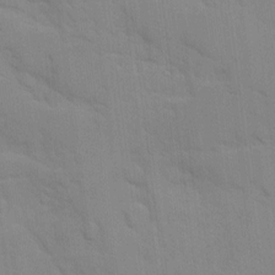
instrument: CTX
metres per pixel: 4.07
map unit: Ave
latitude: 9.2159
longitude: -103.2537
